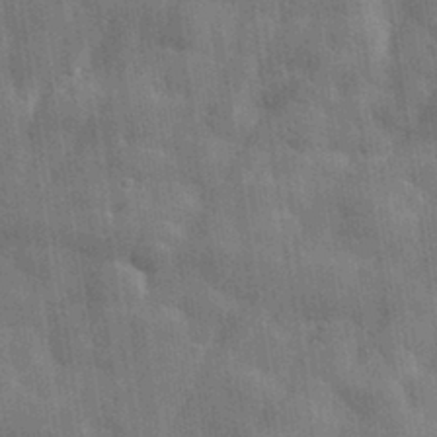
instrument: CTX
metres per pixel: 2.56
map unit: eHh
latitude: 31.8395
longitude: -70.9136
